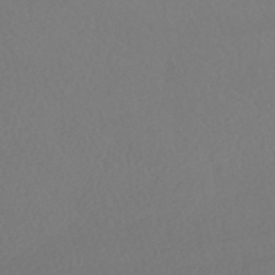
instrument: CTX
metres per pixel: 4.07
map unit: HNhu
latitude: -41.5588
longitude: 97.3699
